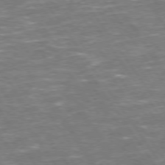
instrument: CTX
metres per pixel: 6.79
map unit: Hpe
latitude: 73.4994
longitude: -125.3292
